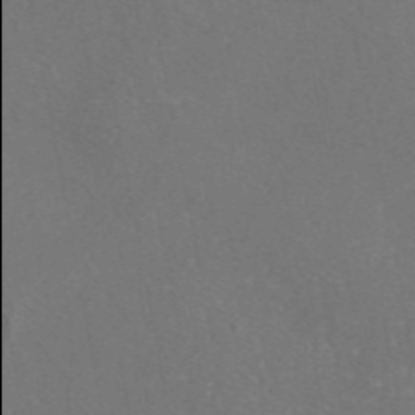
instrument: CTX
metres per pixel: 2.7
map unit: eAb
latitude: 46.6869
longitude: 110.0094
